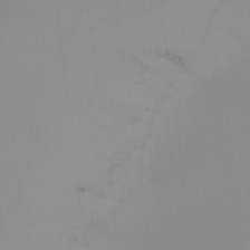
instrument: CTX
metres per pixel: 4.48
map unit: Ht
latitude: -14.9920
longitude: -51.4804
